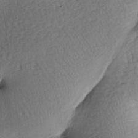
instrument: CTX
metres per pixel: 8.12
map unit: lAa
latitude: -6.9730
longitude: -126.1011
